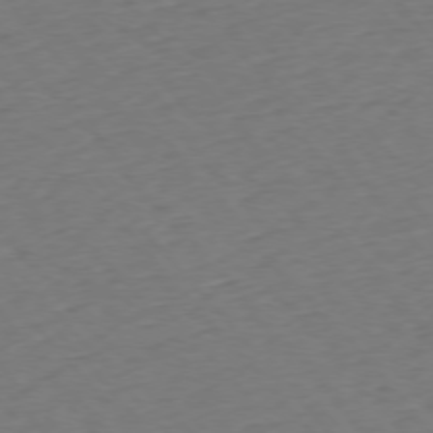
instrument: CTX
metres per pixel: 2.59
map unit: Ap
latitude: -76.0850
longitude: -80.9892
